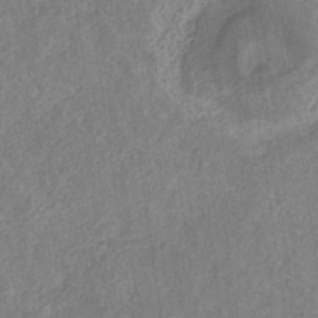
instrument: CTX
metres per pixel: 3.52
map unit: eHb
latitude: -30.4251
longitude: 69.1620
